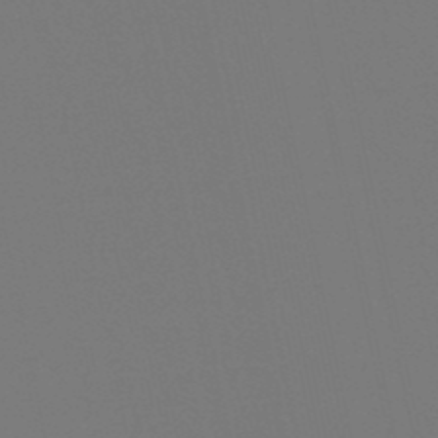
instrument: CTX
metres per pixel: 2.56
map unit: lHb
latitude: -50.2361
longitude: 70.2929
